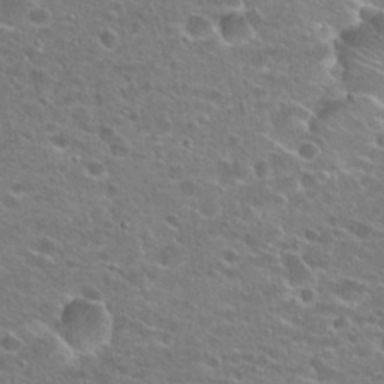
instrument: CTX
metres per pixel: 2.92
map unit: Hto
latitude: 24.7624
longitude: -45.4615
